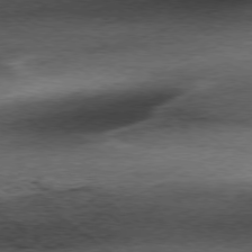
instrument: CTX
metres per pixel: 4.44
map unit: Ap
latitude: -78.7652
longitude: -85.6883
